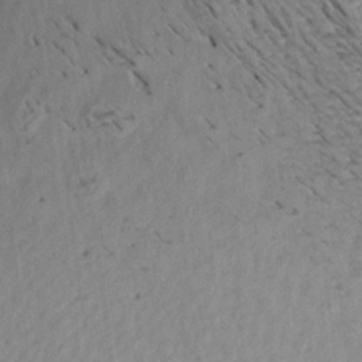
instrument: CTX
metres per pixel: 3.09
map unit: Aa
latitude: 19.7638
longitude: -146.7058
